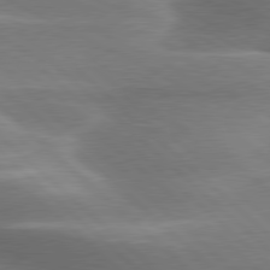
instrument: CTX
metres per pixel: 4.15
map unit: lApd
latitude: 79.4616
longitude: -116.1389
